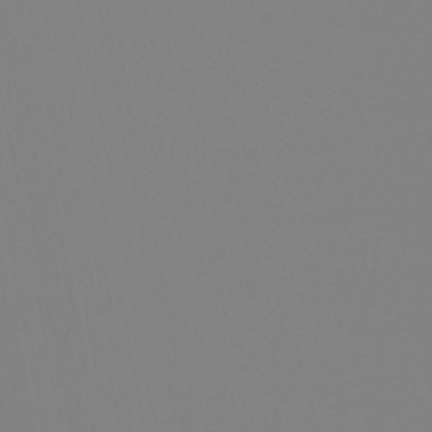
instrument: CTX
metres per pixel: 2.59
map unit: HNb
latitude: -45.9556
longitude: 55.4266
